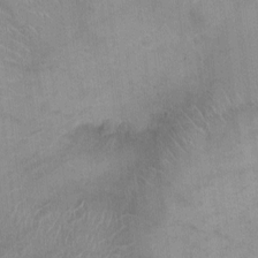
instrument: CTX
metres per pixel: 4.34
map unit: Ht
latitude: -3.7288
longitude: -16.8191
